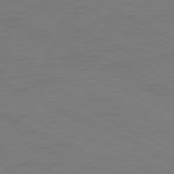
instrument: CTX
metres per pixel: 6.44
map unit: Ap
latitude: -78.1039
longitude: -72.9892
